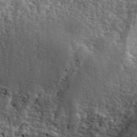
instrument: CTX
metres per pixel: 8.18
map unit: ANa
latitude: 43.0459
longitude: 46.5384
